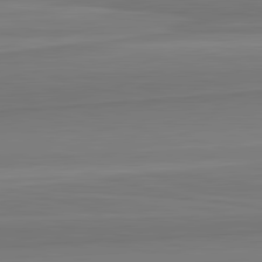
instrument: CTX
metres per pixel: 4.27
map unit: lApd
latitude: 82.4601
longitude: 169.1620
